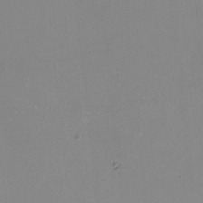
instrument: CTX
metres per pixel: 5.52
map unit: HNhu
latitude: -1.5399
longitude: -1.2537
